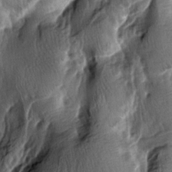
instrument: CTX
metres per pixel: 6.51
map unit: lAa
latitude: -7.0864
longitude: -124.2712
